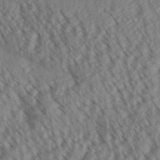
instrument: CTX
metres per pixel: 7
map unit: Aa
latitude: 30.6680
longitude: -138.7813
